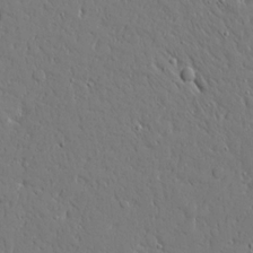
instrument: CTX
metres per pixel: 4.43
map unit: Ave
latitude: 15.8773
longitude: -140.9135
